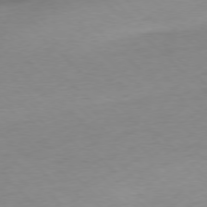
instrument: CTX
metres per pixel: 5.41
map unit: Ap
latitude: -77.8422
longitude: -71.0080
